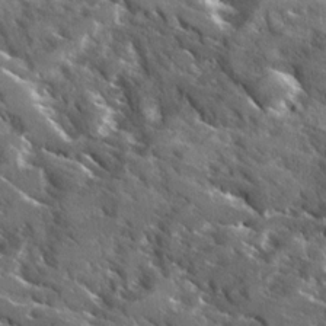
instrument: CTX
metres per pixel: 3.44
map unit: Ave
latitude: 17.6127
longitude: -130.0822
